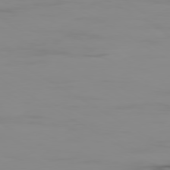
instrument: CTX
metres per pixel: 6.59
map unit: Ap
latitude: -79.9745
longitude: -77.8583
